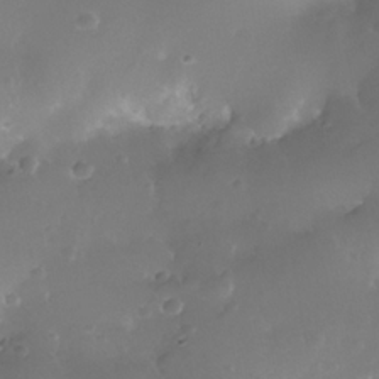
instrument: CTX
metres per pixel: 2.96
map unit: Nhe
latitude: -36.1227
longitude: -131.0459
